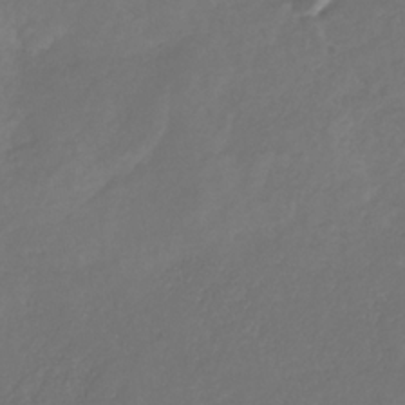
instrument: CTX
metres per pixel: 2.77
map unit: HNb
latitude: -30.9352
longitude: 62.5762
